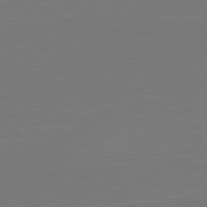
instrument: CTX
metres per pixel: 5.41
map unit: lApd
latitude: 79.8961
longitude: 162.9730
